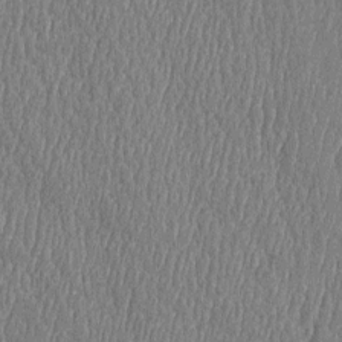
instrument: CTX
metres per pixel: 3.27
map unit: Htu
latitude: -5.2754
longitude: 175.9367
